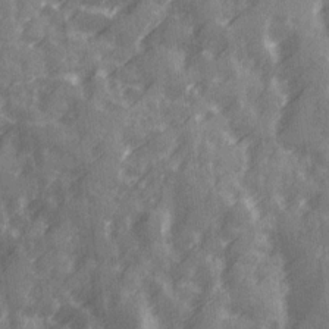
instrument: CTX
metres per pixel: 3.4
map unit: Ave
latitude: 19.5560
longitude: -131.5372
